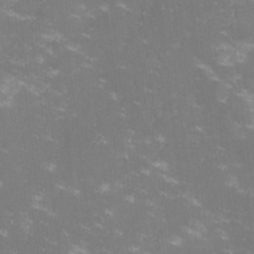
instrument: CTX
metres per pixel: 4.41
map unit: lHvf
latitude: -13.8989
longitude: -100.6491
